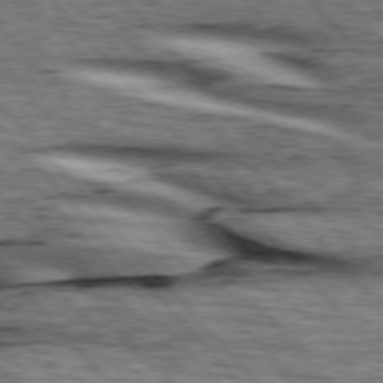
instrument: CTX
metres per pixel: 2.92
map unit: lApd
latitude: 75.9906
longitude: -82.7624
